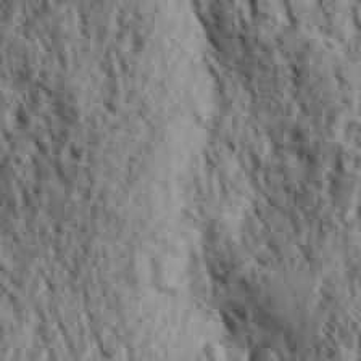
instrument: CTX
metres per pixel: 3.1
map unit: Aa
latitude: 30.6869
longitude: -138.0633
